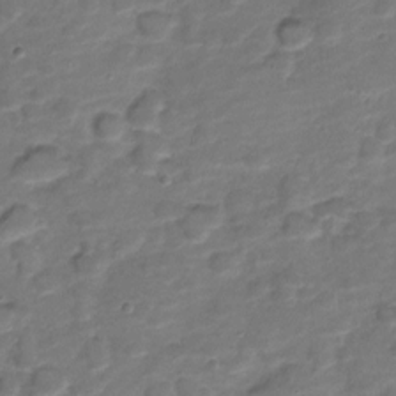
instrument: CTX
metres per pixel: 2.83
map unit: Nve
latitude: -19.8989
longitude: 103.2376
